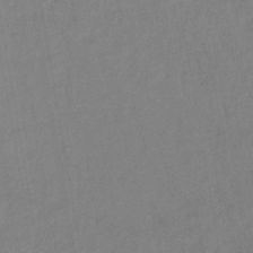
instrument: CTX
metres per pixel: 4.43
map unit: lHb
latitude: -42.3873
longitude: 73.7288
